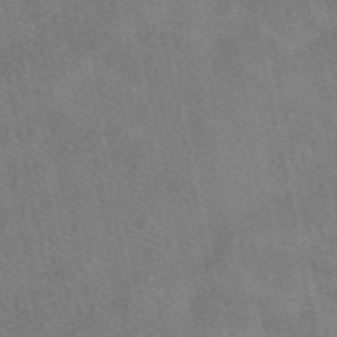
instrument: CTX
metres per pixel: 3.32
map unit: eAb
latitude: 49.7261
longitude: 120.9163
